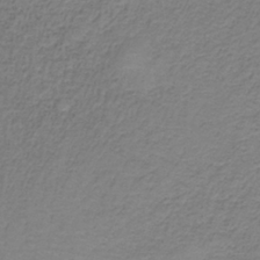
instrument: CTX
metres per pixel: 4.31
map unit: HNb
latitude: -35.7478
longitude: 53.5399
